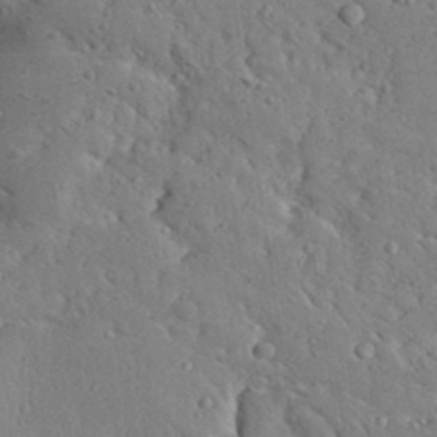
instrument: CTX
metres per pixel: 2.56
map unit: Aa
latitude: 32.4223
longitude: -133.0836
